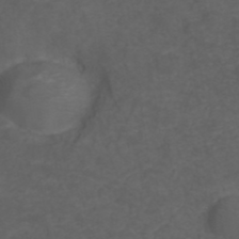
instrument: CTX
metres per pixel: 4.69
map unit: ANa
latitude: 38.9891
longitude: 23.5210
